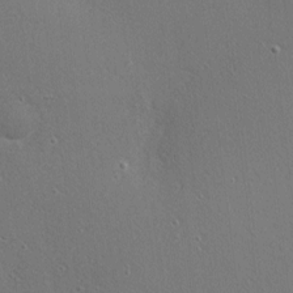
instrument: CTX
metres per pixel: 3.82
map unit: Nhu
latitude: 0.5168
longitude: -77.7638
